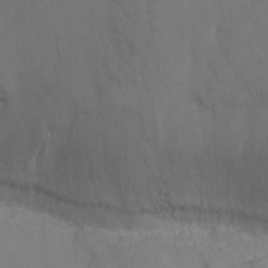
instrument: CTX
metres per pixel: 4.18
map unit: Nhu
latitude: -11.2943
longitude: -37.1781
